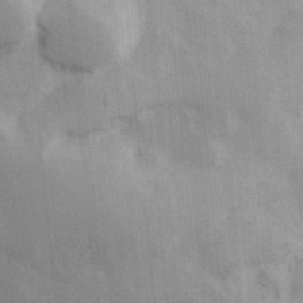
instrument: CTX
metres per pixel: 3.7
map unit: Hve
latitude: 31.3104
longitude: 148.8219
